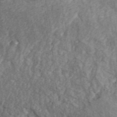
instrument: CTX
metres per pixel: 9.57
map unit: ANa
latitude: 45.0836
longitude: 46.1983
